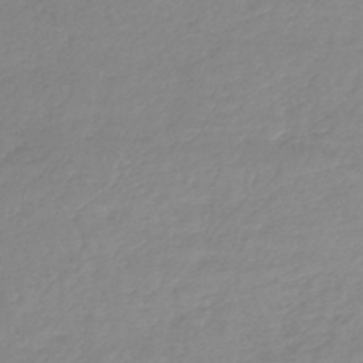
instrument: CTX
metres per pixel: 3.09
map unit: lHb
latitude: -44.1984
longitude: 70.1039
